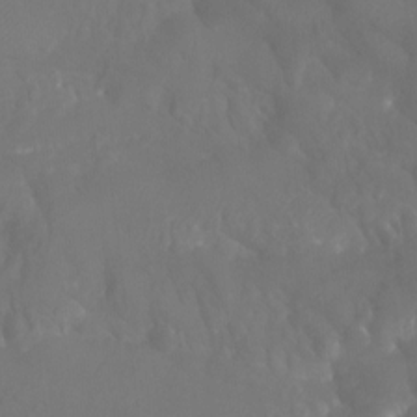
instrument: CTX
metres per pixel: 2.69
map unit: Htu
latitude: -7.5777
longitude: -47.7639
